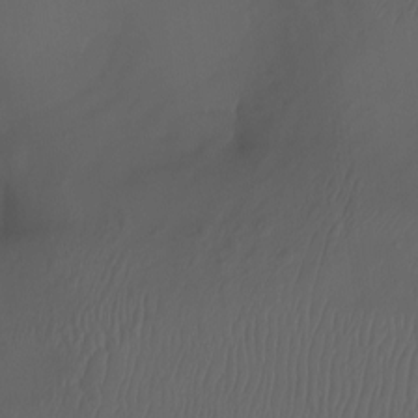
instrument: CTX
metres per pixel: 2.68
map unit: Nhu
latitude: -7.5399
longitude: -80.6868
